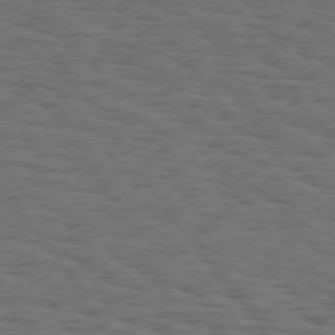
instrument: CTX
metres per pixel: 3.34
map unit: Hpe
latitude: 74.6113
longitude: -132.9703
